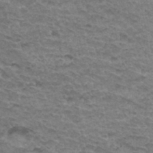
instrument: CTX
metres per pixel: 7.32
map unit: Hto
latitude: 33.6883
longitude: -47.7450
